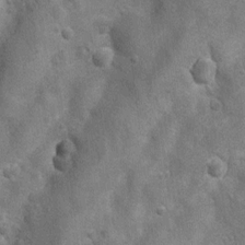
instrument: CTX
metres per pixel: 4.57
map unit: Nhu
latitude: 7.2726
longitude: -22.9325
